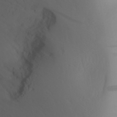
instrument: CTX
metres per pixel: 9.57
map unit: Aa
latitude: 27.5182
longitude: -147.1026
